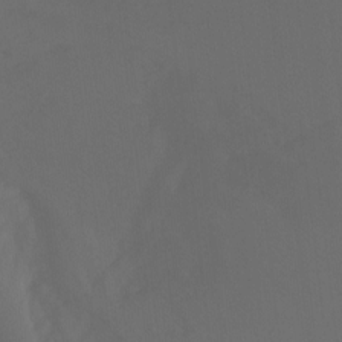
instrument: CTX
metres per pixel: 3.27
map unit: Ht
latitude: -6.8597
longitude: -31.2915
